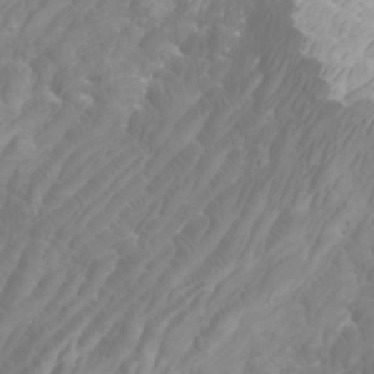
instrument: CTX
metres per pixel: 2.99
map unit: Htu
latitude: -5.9367
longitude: -76.3656
